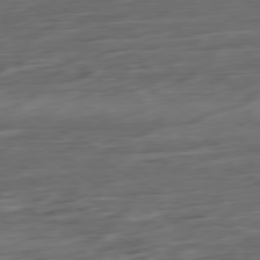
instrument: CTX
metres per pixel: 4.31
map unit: Ap
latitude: -79.4832
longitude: -57.5749
